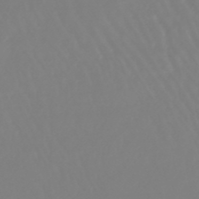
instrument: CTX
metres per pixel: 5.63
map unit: lHb
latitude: -45.6533
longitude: 79.2187
